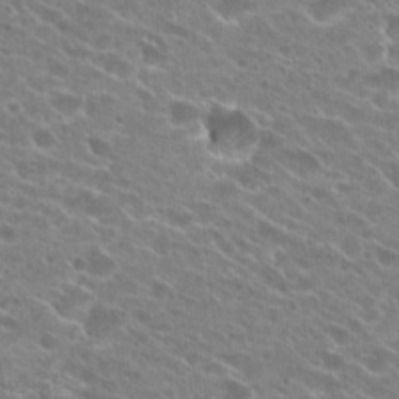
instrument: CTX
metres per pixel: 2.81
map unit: Hto
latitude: 24.5167
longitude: -43.2159
